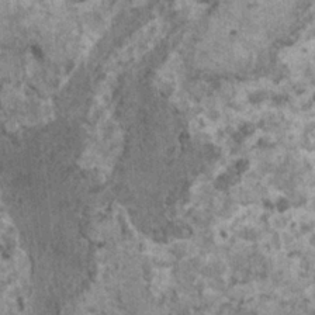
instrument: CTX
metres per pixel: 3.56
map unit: HNhu
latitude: 1.1214
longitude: 4.4062
